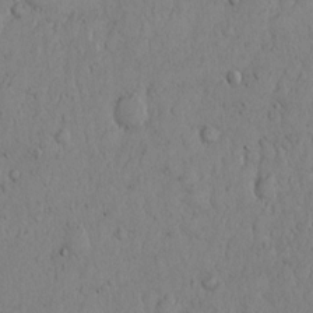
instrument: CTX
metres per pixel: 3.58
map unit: Hto
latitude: 11.7261
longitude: -57.5749
